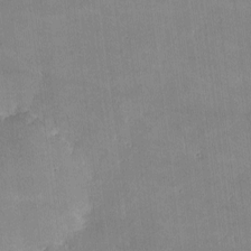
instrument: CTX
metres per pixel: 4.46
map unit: lHvf
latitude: -9.3887
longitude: -101.4238
